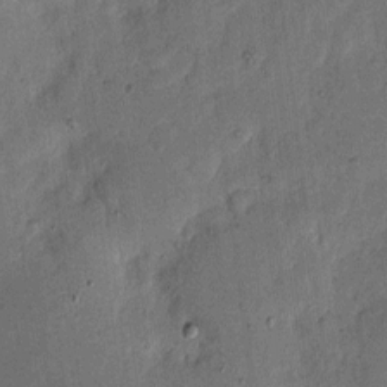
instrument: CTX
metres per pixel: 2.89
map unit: eHh
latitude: 5.5749
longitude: -71.2915
